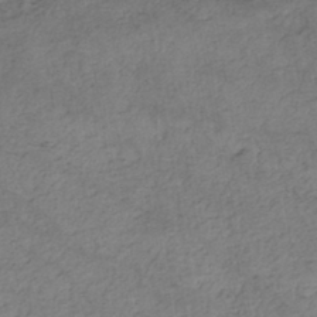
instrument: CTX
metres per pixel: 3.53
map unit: eHh
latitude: -42.6140
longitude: 119.8989
